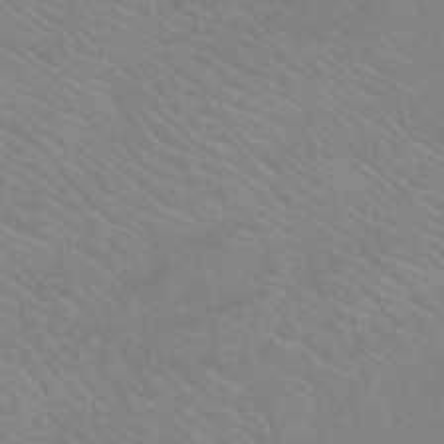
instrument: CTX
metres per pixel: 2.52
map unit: eHb
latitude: -43.4265
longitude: 87.7289
